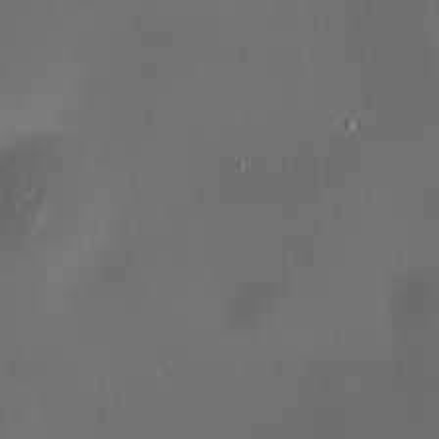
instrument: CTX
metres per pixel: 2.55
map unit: HNhu
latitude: 9.9906
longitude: 9.7100
